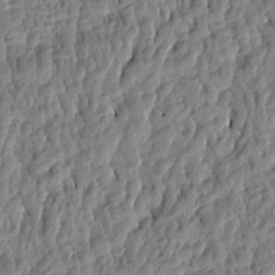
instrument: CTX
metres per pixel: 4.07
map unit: Htu
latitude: -4.3684
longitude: 177.1242
